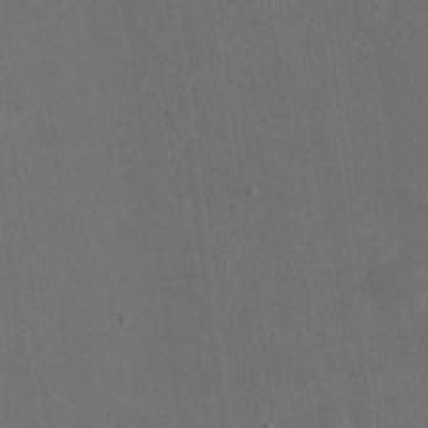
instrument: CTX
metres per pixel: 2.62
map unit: eHh
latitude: 18.9136
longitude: -65.6883
